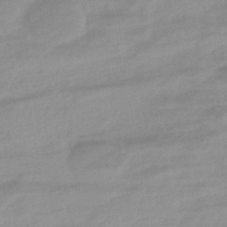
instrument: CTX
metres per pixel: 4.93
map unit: eHb
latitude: -44.0283
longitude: 84.8030
